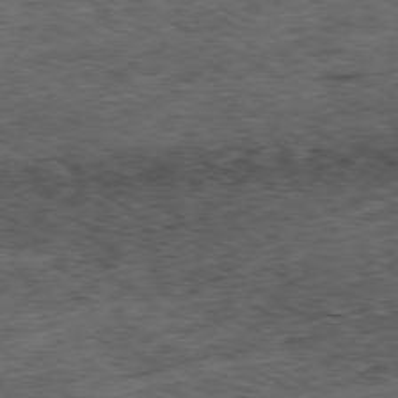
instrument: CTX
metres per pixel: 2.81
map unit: Ap
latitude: -80.2551
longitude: -73.1781
